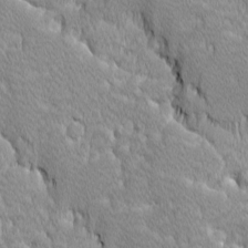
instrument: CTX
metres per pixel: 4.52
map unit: Ave
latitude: -10.5385
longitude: -117.6505
